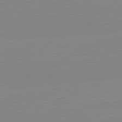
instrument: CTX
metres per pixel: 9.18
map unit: lApd
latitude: 81.6505
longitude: -156.7057
